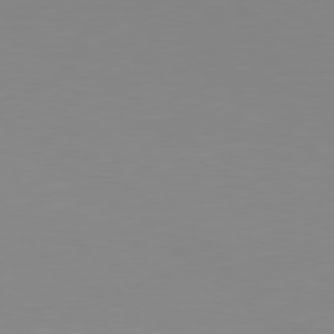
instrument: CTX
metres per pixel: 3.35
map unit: Hpe
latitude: 78.5735
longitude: -142.0822
